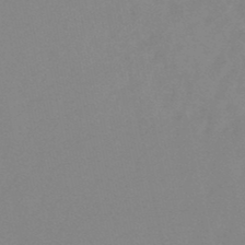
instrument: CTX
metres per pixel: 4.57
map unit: lHb
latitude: -48.1795
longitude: 64.5007
